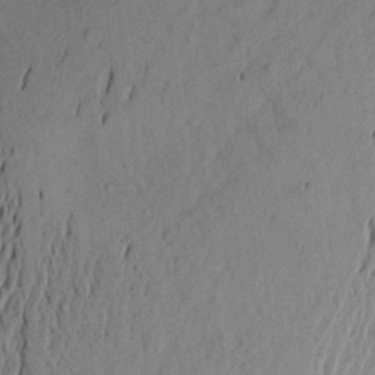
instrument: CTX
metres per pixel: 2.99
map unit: Aa
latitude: 21.7261
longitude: -147.7828
